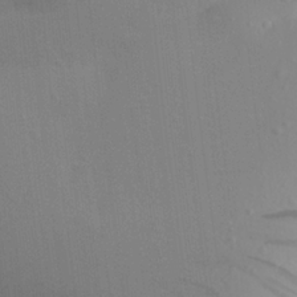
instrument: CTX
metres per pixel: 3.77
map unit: Aa
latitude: 24.9702
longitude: -145.3293
